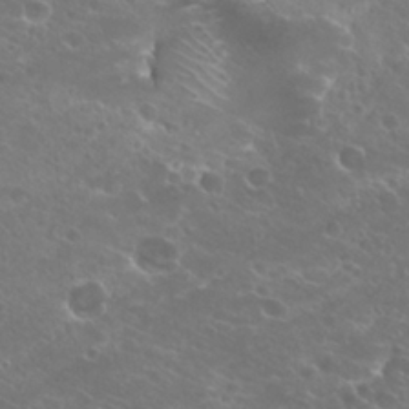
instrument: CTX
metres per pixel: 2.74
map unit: Hto
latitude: 25.1592
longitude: -39.2915
